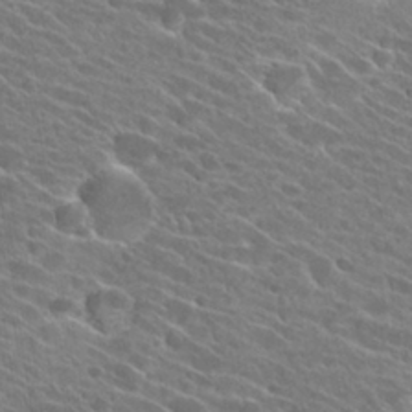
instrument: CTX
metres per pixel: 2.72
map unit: Hto
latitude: 25.8394
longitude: -41.4237
